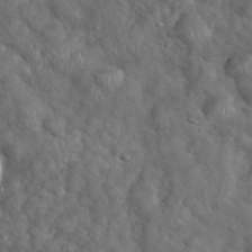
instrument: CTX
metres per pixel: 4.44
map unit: eHh
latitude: 39.2537
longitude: -57.2725
